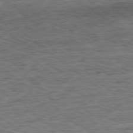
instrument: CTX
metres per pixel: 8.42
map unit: Ap
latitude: -79.9178
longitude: -70.5735
